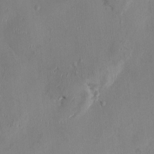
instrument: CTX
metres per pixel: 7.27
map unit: HNhu
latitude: 3.2915
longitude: -7.1781
